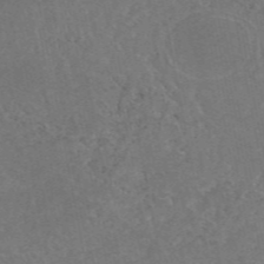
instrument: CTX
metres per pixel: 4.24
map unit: eAb
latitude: 47.4994
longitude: 116.1794
